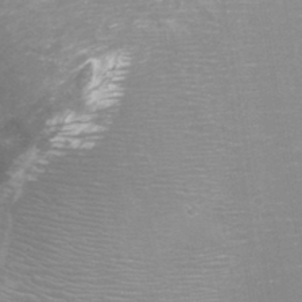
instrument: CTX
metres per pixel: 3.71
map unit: Htu
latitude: -12.0850
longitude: -73.0648
